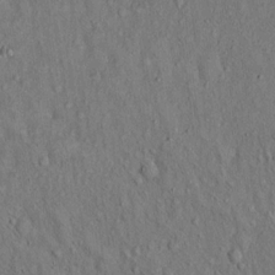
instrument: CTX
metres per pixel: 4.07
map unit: Hto
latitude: 14.9892
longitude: -58.6680
